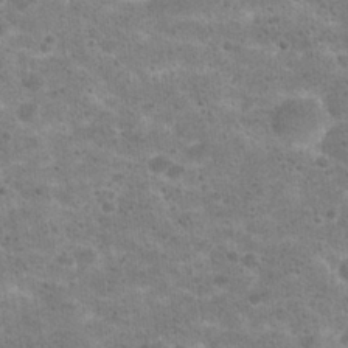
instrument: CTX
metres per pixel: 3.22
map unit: Hto
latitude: 22.4223
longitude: -49.7450
